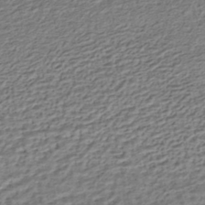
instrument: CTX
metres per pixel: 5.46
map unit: HNhu
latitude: -43.5021
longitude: 105.5399
